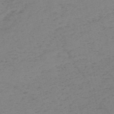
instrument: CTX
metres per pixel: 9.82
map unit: HNb
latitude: -55.0298
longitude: -47.0837
